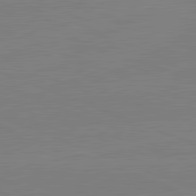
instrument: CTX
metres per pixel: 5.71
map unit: lApd
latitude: 82.1388
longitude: -157.6693
